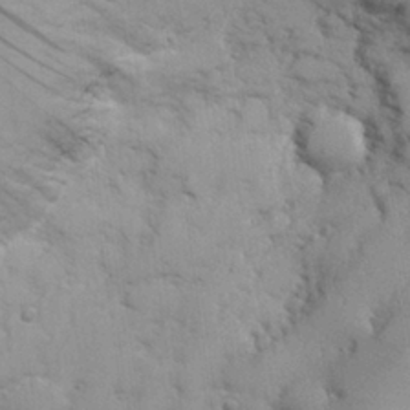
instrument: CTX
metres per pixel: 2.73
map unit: eHh
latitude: 26.4601
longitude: -68.1956
